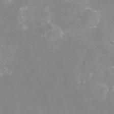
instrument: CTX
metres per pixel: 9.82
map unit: eHh
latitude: -12.0094
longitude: -59.8961
